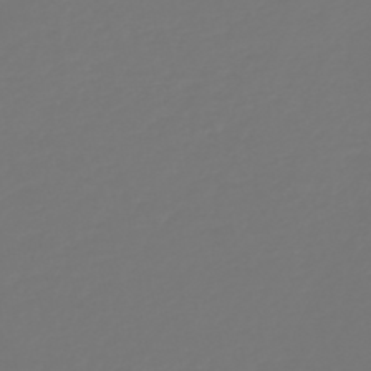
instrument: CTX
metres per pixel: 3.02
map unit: HNb
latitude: -46.8408
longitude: 56.3306
